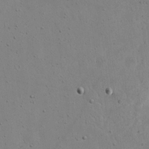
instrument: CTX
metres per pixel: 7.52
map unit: eHh
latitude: 18.3278
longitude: -71.2348
